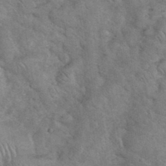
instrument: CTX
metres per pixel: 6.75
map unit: eHh
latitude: 36.8758
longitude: -65.2159
